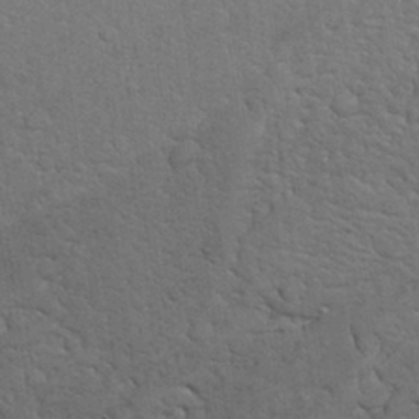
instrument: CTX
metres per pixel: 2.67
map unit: Nhu
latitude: 27.1592
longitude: -68.2523
